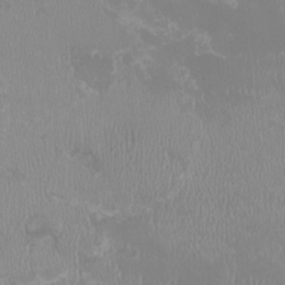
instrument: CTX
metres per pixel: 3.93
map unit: HNhu
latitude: -2.8407
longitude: -6.7813
